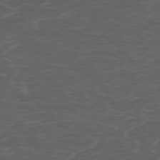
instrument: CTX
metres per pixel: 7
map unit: Hpe
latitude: -72.6140
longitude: 8.3306
